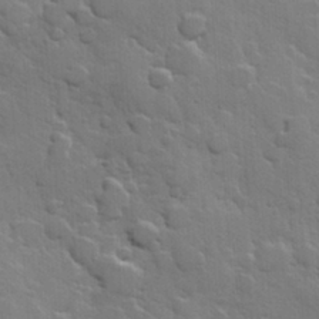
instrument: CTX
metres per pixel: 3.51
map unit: Hve
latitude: 23.4048
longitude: 149.3888
